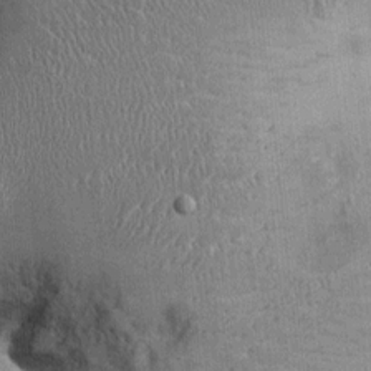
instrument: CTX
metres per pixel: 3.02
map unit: Ht
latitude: -2.2361
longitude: -13.8584
